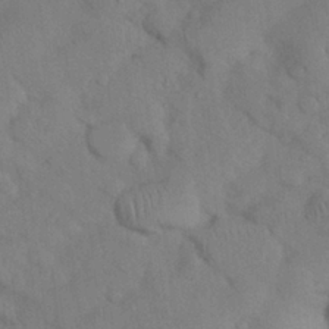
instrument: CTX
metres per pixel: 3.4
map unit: Nhu
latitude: 26.9703
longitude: -70.9325
